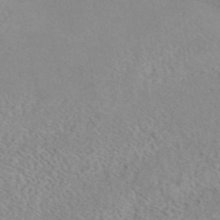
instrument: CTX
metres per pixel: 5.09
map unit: eAb
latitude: 44.6490
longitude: 115.4265
